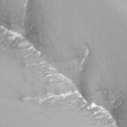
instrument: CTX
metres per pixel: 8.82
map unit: Nhu
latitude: -13.4266
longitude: -69.6127
